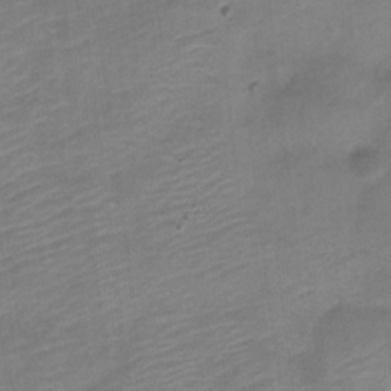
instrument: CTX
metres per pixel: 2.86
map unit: Nve
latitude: -18.0850
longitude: 109.5210
